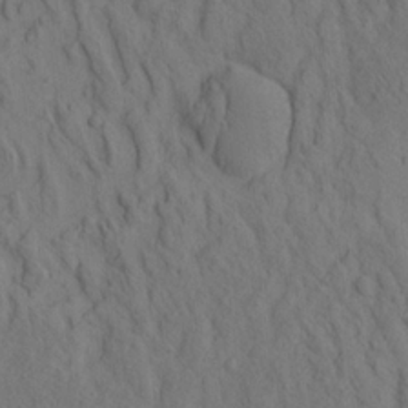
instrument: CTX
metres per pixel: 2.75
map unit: eHh
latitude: -1.5399
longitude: 18.1417
